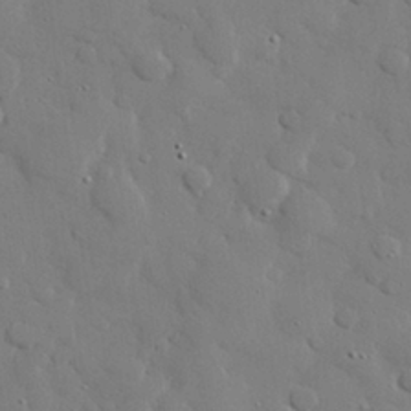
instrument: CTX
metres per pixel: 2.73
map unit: eHh
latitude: 27.7639
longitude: -81.4426
